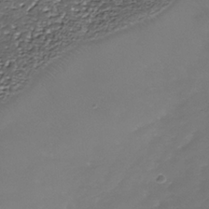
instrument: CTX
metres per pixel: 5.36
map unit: Nhe
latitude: -37.7099
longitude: -87.1781
